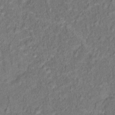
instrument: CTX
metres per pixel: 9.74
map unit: Hto
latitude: 14.4790
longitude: -38.3278
